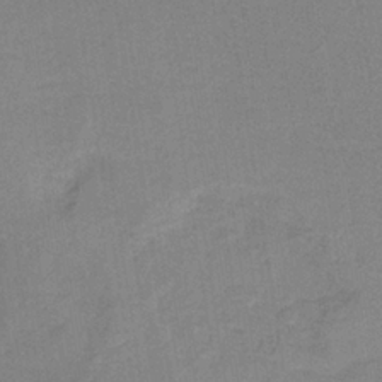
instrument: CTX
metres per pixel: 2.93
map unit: HNb
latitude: -34.5385
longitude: 54.8219
